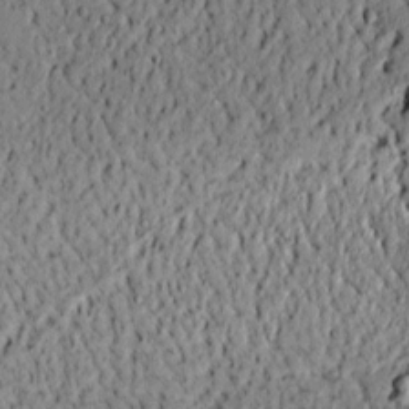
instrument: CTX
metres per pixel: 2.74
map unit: lAvf
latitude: 4.3845
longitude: 167.5399
